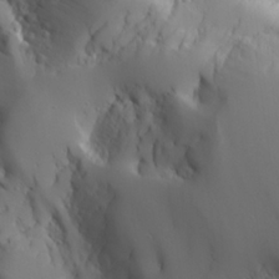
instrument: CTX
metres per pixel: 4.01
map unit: Aa
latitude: 25.1592
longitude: -126.9703
